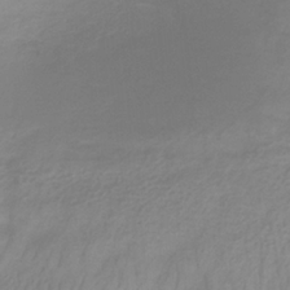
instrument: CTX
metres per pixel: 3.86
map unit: HNb
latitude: -32.8786
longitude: 60.9920
